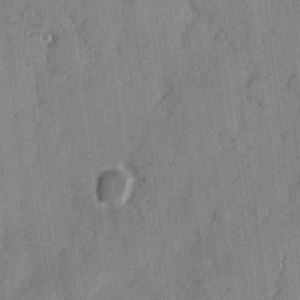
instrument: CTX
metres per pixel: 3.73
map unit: eHh
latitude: 7.7827
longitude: -66.4034
